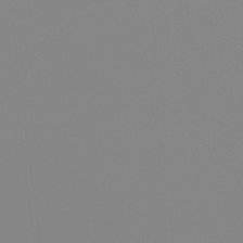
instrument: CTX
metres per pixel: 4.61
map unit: Hto
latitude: -8.2739
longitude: -49.6316
